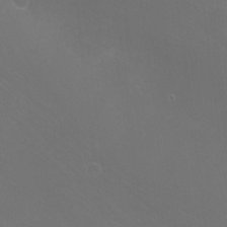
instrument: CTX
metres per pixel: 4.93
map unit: Hto
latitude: -3.3698
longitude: -35.6694
